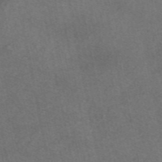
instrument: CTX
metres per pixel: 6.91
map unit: eAb
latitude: 47.7261
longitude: 127.8233
